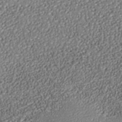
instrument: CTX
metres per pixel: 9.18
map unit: Nhe
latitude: -37.6532
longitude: -89.1215
